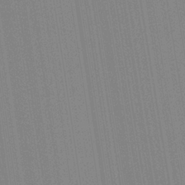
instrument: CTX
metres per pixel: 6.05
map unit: Aa
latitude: 28.6112
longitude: -147.6316
